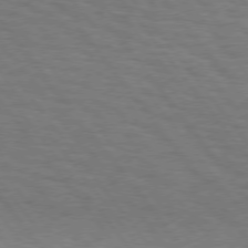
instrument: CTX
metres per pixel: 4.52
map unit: Hpe
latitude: 74.8002
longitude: -138.0633
